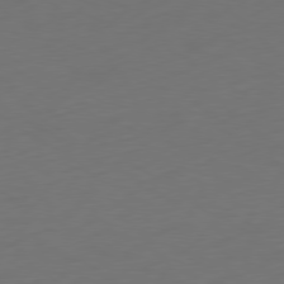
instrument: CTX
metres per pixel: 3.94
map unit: Ap
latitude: -79.7477
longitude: -64.3278
